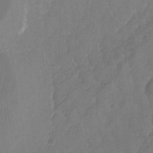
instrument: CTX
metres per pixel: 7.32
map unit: Nhu
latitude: -13.9178
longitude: -59.4238
